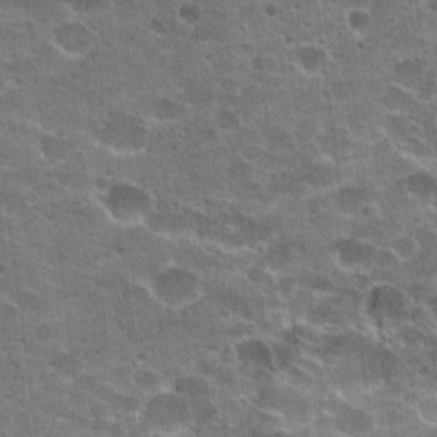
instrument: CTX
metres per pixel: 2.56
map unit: Hto
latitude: 22.9703
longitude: -42.8947
